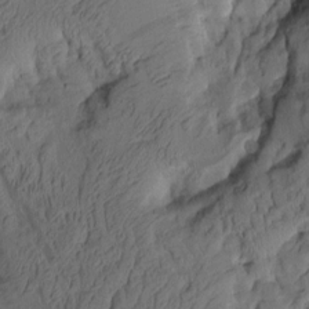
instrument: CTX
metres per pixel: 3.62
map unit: Aa
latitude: 9.0836
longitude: -127.1025
